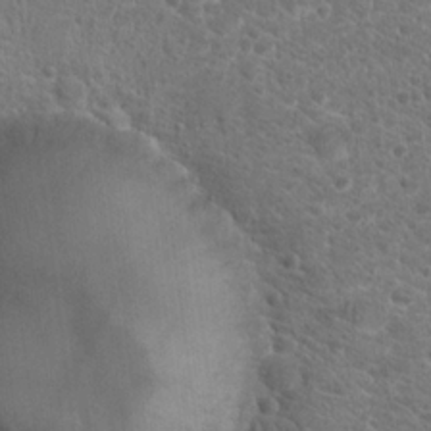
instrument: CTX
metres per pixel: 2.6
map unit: Hto
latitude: 19.0269
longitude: -36.8758
